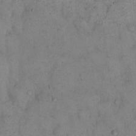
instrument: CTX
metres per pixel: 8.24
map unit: eHh
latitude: 15.5183
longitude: -62.1389
